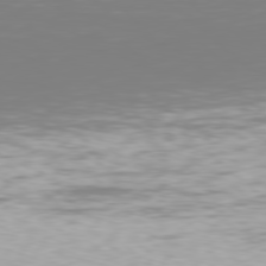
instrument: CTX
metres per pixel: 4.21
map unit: Hpe
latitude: 78.2334
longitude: -135.2537
